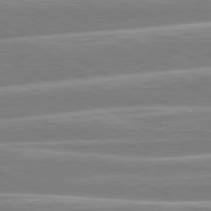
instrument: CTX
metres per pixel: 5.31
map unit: lApd
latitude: 80.5735
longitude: -129.8016
